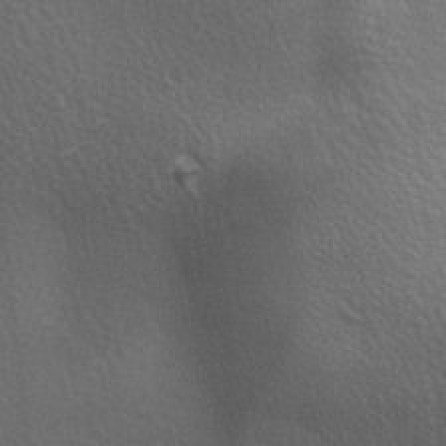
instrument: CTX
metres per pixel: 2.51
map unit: lAa
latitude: -6.1983
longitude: -121.5560
